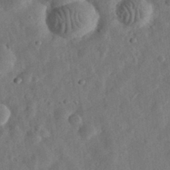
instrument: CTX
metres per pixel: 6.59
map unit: eHh
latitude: 32.3656
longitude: -75.9906
